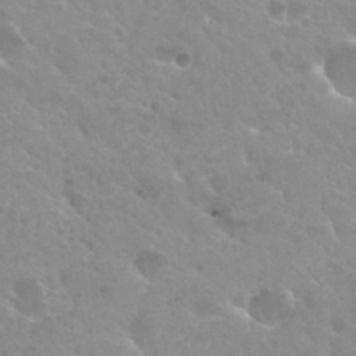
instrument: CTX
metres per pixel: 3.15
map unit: Hto
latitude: 31.4049
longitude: -40.8002
